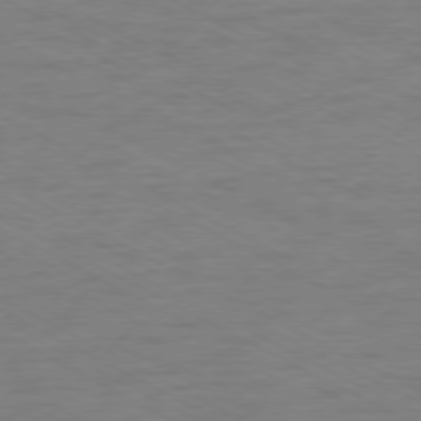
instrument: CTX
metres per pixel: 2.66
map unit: Ap
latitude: -77.8800
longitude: -74.7057
